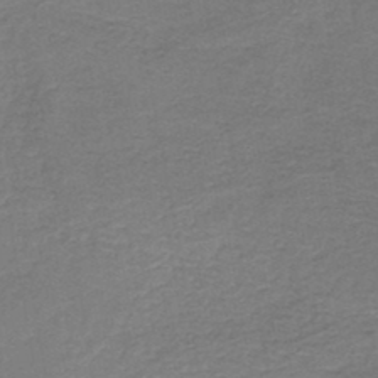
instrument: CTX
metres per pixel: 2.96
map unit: HNb
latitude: -45.0864
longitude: 52.3684
